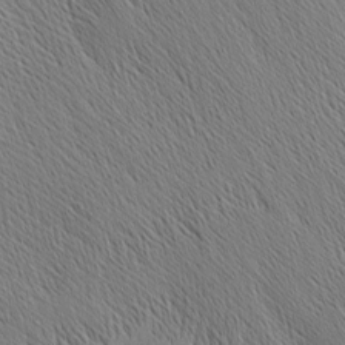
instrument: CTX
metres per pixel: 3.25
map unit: Nhu
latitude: -4.6896
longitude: -149.8394
